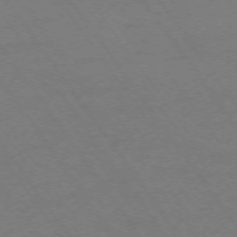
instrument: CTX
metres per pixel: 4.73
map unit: Ap
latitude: -74.5385
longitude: -70.4790
